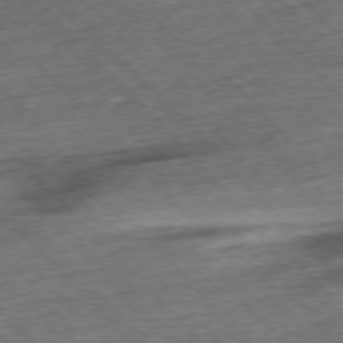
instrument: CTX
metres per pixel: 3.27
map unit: Hpe
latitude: -76.9920
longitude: -16.1578
